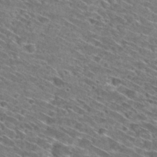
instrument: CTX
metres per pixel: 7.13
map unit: Hto
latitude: 29.9717
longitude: -45.0458
